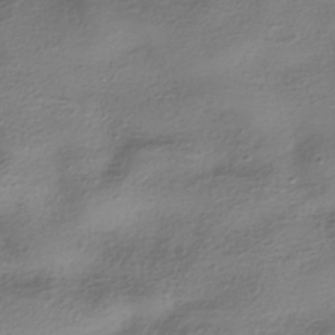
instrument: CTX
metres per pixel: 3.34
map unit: HNhu
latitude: -41.0486
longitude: 99.7289
